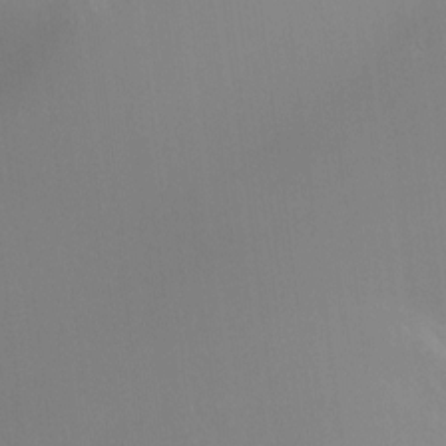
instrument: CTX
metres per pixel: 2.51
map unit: HNhu
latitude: 4.0255
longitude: 5.4643
